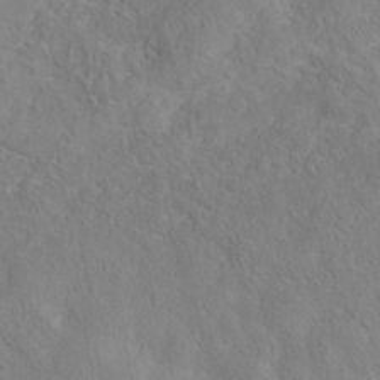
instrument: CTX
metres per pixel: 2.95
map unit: Nhe
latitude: -38.1039
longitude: 139.1809
